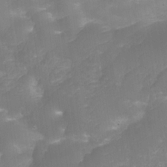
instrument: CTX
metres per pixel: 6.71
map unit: Nve
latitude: -27.5777
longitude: -148.9514
